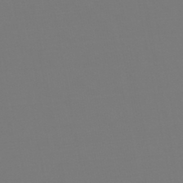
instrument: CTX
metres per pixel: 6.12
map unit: lHb
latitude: -45.8045
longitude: 75.8801
